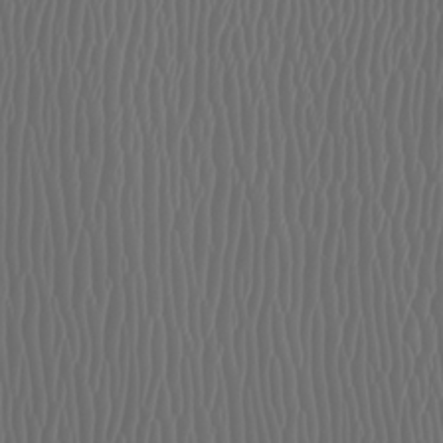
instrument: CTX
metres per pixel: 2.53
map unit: Htu
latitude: -5.4832
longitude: -73.8395
